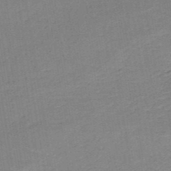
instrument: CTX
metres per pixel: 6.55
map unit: HNb
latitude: -50.1417
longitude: -48.5924
